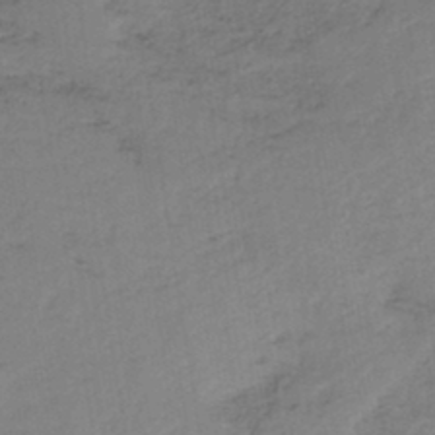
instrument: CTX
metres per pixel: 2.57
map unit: HNb
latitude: -45.0675
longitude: -45.6883
